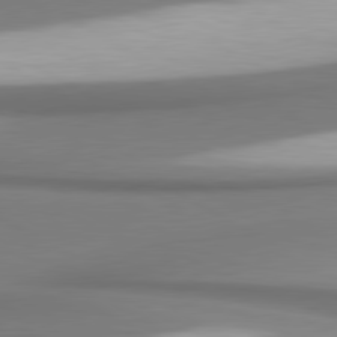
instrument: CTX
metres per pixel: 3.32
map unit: lApd
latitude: 80.7057
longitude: 178.0661
